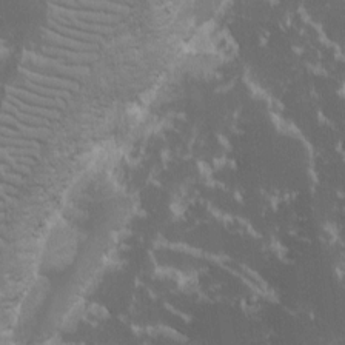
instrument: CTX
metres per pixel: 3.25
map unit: Ave
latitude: -10.5763
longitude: -117.3671
